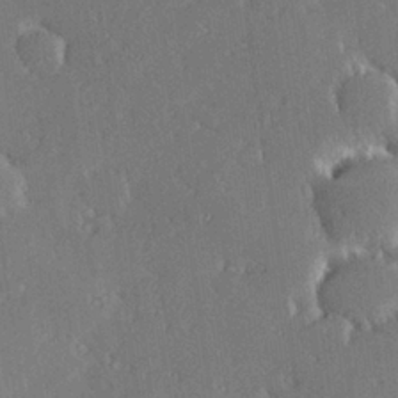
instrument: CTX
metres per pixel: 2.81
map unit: Hve
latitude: 27.9339
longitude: -93.3670
